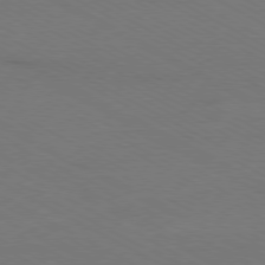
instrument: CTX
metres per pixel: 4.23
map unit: Ap
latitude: -79.8611
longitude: -82.4601
